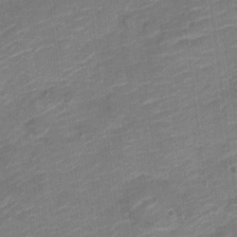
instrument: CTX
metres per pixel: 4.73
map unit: Nve
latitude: -18.1228
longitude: 106.7652
